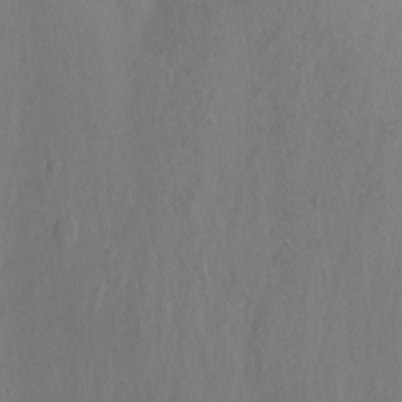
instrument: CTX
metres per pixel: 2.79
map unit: Nhu
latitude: -8.7463
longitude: -47.9150
